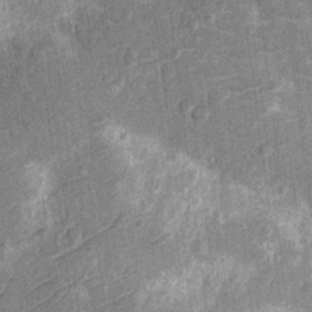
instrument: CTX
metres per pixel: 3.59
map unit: Nhu
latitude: -13.5588
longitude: -23.4426
